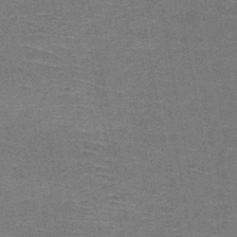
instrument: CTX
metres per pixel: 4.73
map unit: HNb
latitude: -48.5574
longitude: -42.5735
